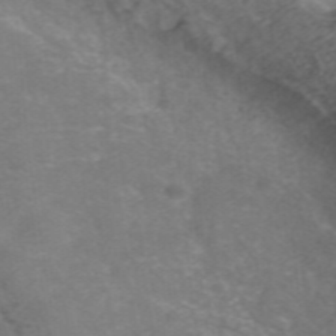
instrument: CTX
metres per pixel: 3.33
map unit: ANa
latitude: 43.3860
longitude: 25.8989
